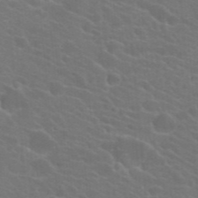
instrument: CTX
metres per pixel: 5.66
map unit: Hto
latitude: 23.6694
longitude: -36.5357
